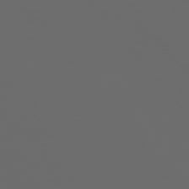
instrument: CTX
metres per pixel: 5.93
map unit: Ap
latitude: -76.3306
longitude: -74.8380
